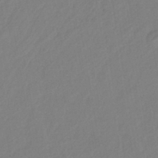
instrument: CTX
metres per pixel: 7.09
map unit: lHb
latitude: -42.1227
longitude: 74.7841
